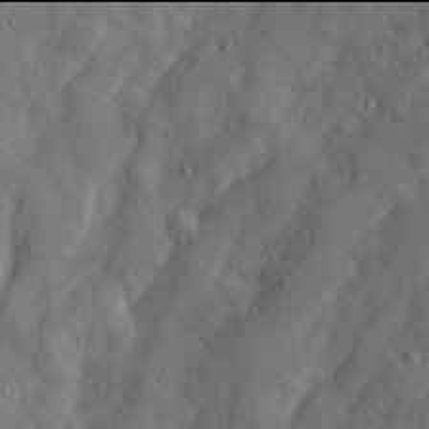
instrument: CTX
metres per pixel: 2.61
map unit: Ave
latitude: 21.9906
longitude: -130.9514
